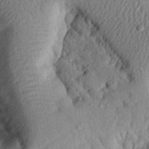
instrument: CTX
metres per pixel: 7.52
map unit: eHh
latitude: 24.7624
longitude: -79.0081
